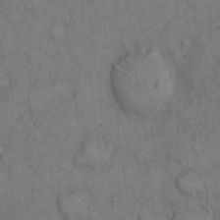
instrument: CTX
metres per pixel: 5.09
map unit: Hto
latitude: 9.8583
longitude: -60.6490
